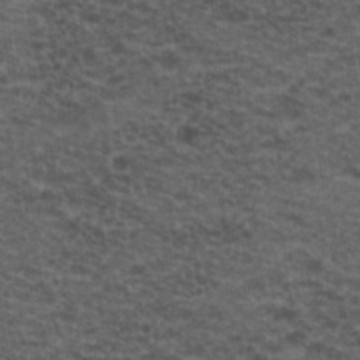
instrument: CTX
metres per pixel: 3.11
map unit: Hto
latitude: 19.9717
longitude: -36.8002
